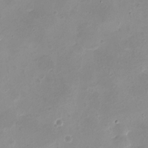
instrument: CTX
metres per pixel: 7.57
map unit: eHh
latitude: -5.2187
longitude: -78.2145
